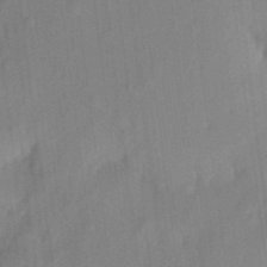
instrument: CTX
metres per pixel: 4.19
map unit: eHh
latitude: 5.4048
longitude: -74.1011
